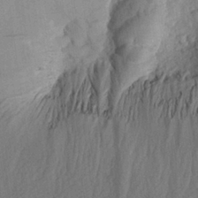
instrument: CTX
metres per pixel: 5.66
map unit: Aa
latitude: 26.6680
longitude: -143.7450
